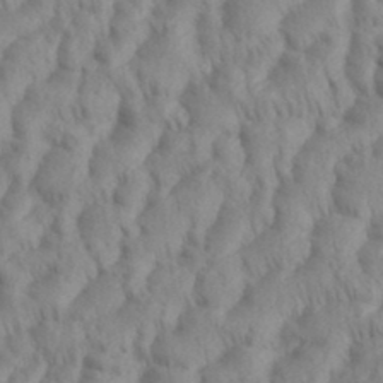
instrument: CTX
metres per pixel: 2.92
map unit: eHh
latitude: 35.8961
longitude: -137.9906
